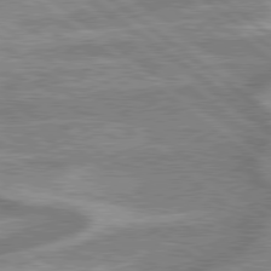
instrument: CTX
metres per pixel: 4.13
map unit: lApd
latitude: 79.3482
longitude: -170.4034
